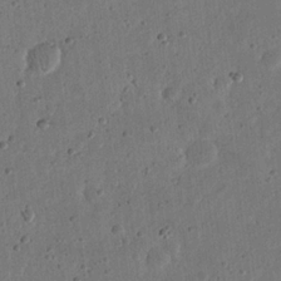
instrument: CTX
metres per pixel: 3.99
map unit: eHh
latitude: 21.5560
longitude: -69.2537
